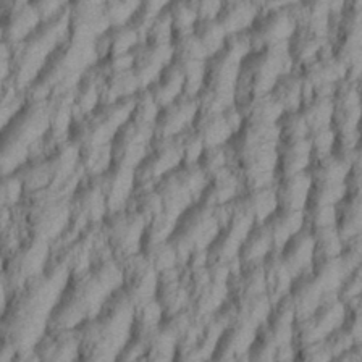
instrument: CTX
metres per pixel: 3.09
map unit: eHh
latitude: 34.5734
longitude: -137.3104
